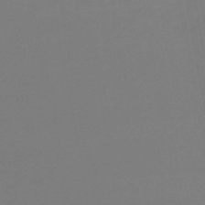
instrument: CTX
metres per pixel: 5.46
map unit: lHb
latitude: -46.5573
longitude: 74.1228
